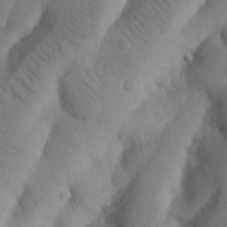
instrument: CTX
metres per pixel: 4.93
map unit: Nhu
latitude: 21.0459
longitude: -74.0444
